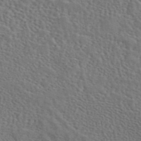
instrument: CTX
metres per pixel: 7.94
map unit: eAb
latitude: 43.6883
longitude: 113.2565
